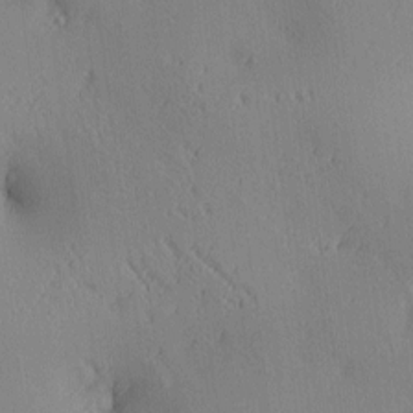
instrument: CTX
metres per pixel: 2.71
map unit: lAa
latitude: 4.1011
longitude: -117.1025
